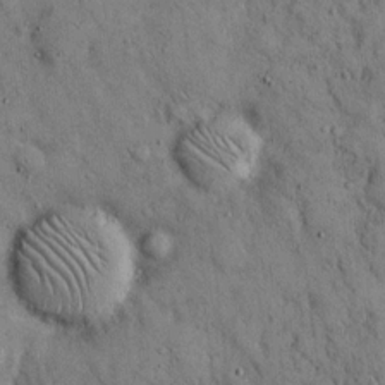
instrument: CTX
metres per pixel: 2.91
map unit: Hto
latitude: 13.3104
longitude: -60.1578
